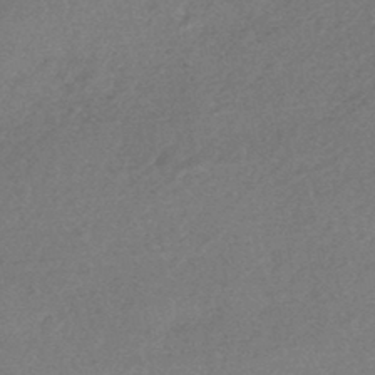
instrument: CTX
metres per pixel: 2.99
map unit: HNhu
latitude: -44.8030
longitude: 92.7463
